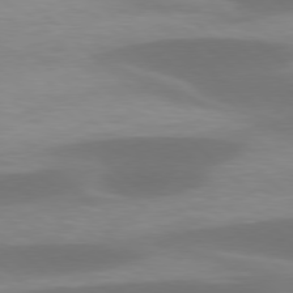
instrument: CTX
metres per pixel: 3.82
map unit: lApd
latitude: 78.0822
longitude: -50.1955
